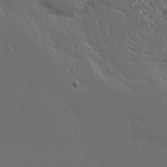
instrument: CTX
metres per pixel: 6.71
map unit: Ave
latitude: 15.8773
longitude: -139.2537
